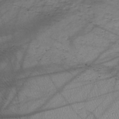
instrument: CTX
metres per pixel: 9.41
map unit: HNhu
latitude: -48.1606
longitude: 28.6519
